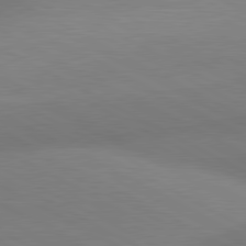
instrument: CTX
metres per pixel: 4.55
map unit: lApd
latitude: 80.6490
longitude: 129.1809
